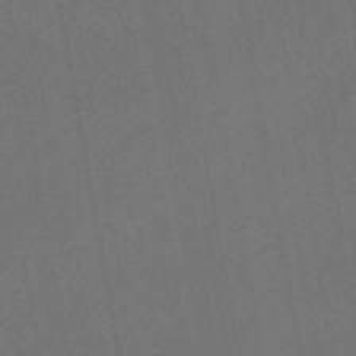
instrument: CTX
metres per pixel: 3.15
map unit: eHb
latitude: -43.5588
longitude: 88.0850
